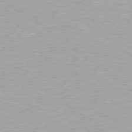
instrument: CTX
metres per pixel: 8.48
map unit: Hpe
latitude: 79.4049
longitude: -153.1592
